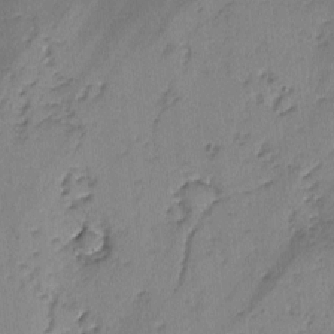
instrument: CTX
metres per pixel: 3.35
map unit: lAvf
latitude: -2.9352
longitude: -105.9339
